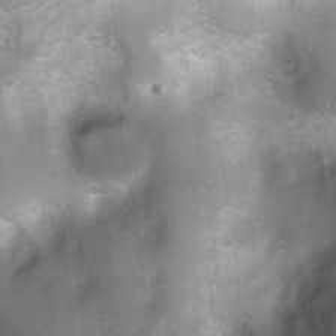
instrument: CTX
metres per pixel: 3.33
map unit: Ht
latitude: 4.4979
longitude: -22.0822
